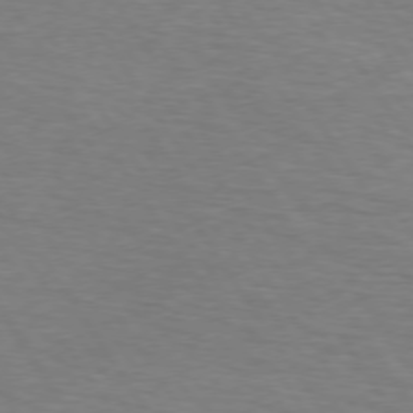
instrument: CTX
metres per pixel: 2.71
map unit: lApd
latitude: 74.2523
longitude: -74.2334
